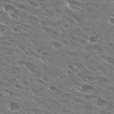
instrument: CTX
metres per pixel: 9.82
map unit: Hto
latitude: 29.5560
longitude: -44.3089
